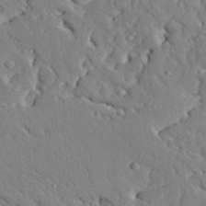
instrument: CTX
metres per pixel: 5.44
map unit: Aa
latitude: 32.4223
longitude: -133.0270
